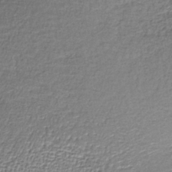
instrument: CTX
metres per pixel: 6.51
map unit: lHb
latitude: -35.2943
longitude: 63.3320
